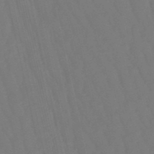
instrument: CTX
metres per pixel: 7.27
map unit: eHb
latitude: -50.2739
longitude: 76.2550
